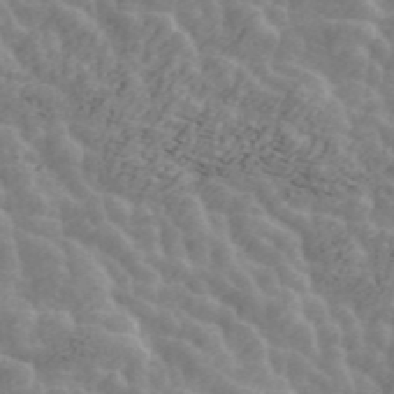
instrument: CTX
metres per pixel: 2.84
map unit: ANa
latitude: 45.3482
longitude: 38.1794
